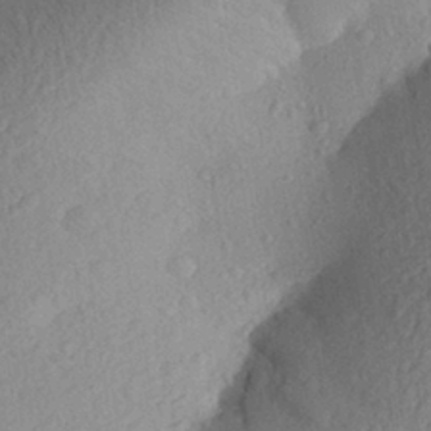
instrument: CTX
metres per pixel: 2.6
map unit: Aa
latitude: 27.9150
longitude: -143.9339
